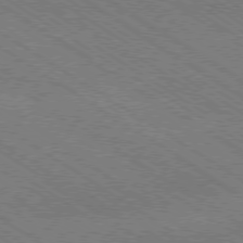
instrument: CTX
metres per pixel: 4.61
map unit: Ap
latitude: -79.3698
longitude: -79.6694
